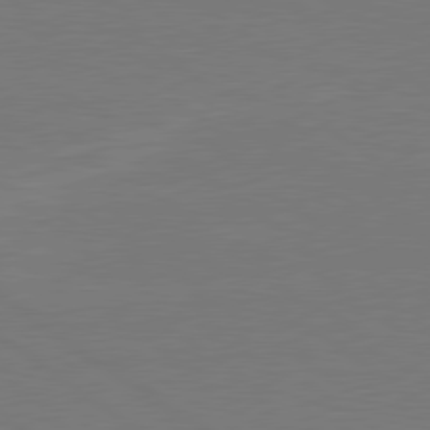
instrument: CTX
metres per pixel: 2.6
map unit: lApd
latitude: 79.6883
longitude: 163.9367
